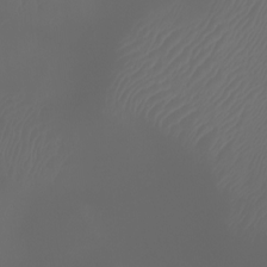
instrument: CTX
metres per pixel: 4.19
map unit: Nhu
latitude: -9.8611
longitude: -70.3467
